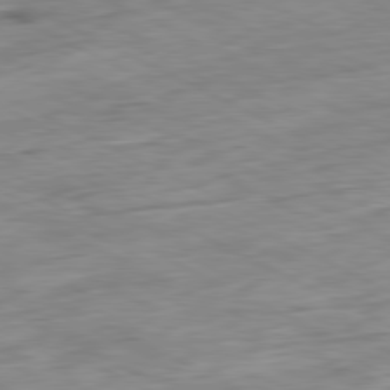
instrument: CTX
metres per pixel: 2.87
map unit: Ap
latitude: -81.1431
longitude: -72.8002
